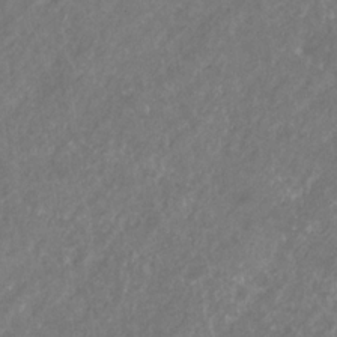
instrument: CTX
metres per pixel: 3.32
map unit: eHb
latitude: -31.1053
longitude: 70.3873
